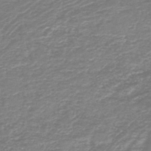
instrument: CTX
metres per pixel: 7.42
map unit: HNb
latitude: -46.8786
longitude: 52.0850
